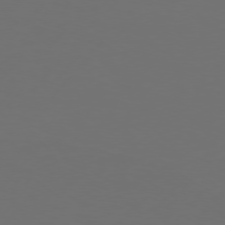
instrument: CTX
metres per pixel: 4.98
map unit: Hpe
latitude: 75.2726
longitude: -128.4979
